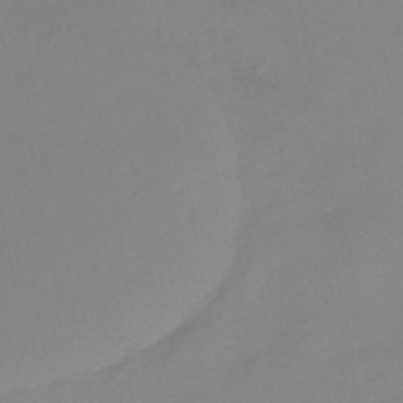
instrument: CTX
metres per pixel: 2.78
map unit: eHb
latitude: -45.8989
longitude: 85.9367
